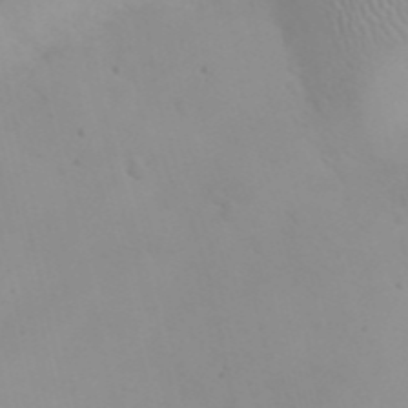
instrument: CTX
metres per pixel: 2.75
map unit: eHh
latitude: 25.2725
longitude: -66.6679
